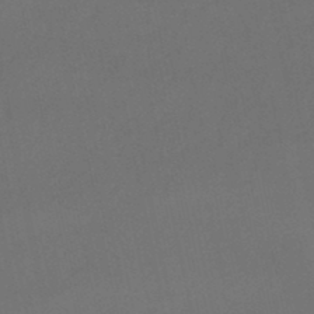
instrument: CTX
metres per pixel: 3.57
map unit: lHb
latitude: -45.8045
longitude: 61.2754
